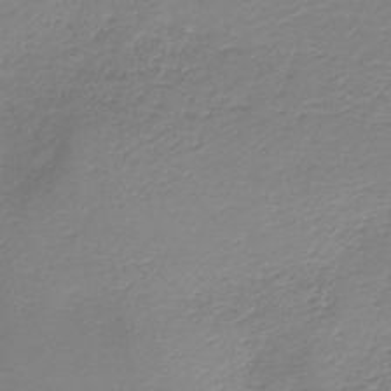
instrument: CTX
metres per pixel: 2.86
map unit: HNb
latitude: -40.9919
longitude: 49.9367
